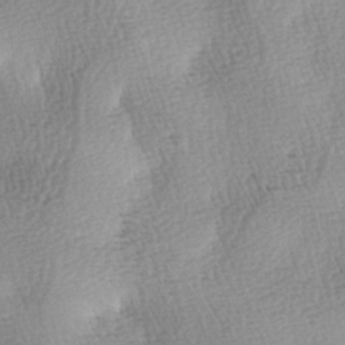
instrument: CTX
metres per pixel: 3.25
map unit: lAa
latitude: -4.2361
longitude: -121.1403
